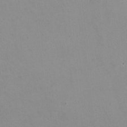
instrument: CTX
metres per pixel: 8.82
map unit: HNhu
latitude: -1.2565
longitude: -2.4790
